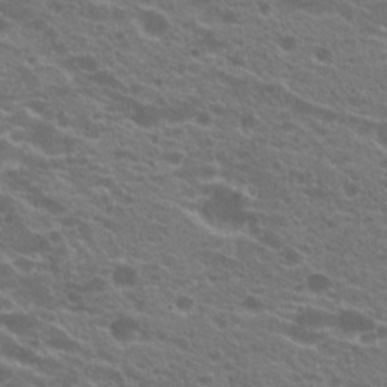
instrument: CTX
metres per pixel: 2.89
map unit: Hto
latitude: 20.7247
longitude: -37.9528
